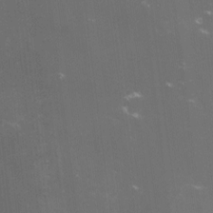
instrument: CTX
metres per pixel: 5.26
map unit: lHvf
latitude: -14.0661
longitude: -101.5371
